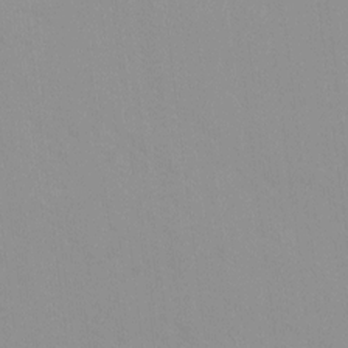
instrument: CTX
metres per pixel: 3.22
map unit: Ave
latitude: 0.6868
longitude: -112.7435
